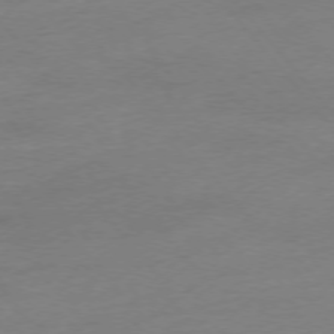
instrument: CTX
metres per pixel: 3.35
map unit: Hpe
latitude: -76.3495
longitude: -15.4616
